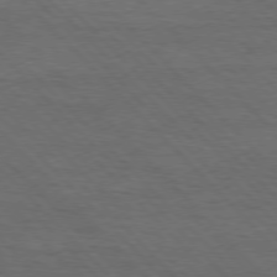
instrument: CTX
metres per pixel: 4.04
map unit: lApd
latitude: 75.4804
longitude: -82.8002
